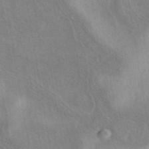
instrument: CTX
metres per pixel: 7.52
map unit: eAb
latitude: 42.0444
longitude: 110.9919
